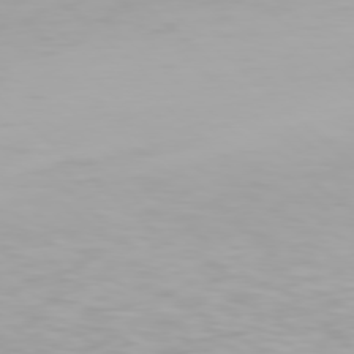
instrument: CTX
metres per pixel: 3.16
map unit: Hpe
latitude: 77.8394
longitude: -134.7813
